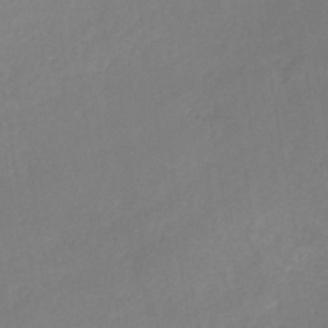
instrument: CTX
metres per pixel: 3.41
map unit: eHh
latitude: -42.8785
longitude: -33.4426
